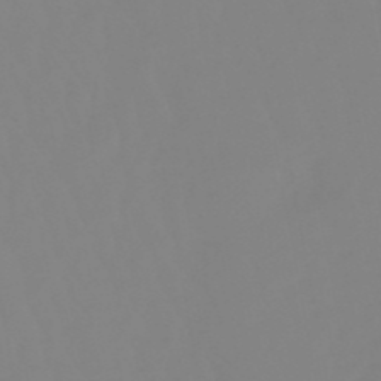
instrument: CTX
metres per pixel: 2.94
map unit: eHb
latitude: -49.7667
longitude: 74.6519
